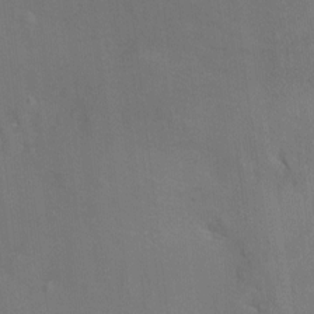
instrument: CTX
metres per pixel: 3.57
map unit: Aa
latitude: -8.3873
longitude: -72.0255
